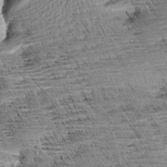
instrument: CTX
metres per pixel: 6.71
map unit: Aa
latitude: 7.5371
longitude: -137.4616
